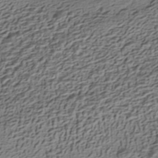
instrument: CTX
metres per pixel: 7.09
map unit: HNhu
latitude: -42.8219
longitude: 105.8989
